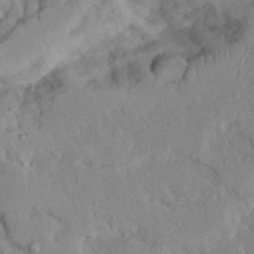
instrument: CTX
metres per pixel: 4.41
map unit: Ave
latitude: 23.8583
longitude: -131.1781
